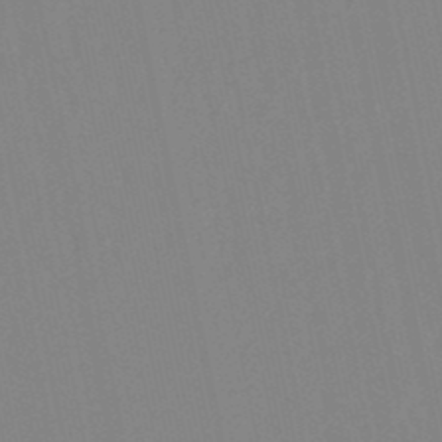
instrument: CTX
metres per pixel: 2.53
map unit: lHb
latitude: -49.4266
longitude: 70.4818
